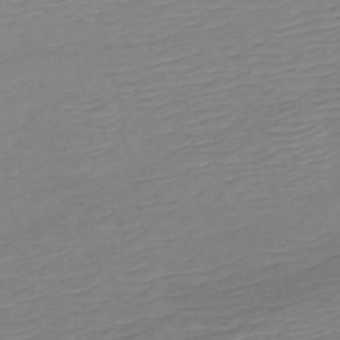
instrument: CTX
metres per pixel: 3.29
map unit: HNb
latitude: -54.0850
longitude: -44.2900
